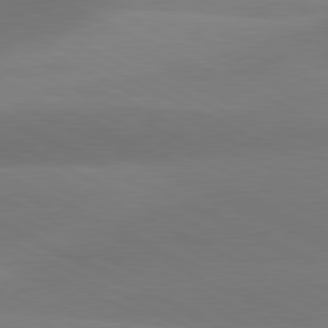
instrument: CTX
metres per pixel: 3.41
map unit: lApd
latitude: 80.9892
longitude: 126.4818
